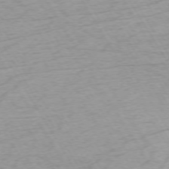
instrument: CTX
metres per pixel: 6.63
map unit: Ap
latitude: -73.1431
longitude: -69.1025
